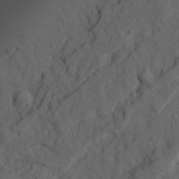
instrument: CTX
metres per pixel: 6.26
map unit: Ave
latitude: 23.2159
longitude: -132.2145
